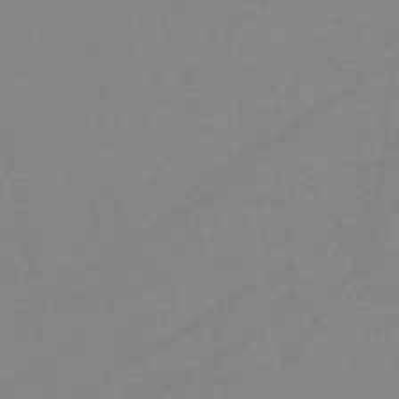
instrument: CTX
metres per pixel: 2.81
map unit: HNb
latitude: -45.3888
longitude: -40.5734
